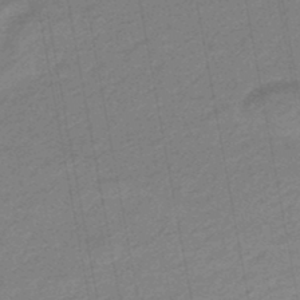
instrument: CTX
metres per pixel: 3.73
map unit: HNhu
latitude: -47.2376
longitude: 89.6533
